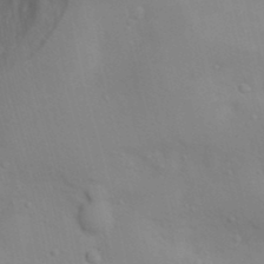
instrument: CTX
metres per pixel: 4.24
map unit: Nhu
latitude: 13.3293
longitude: -28.1767
